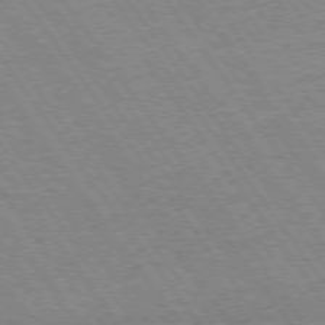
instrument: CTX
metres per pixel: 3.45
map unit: Hpe
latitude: 73.1404
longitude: -140.9135
